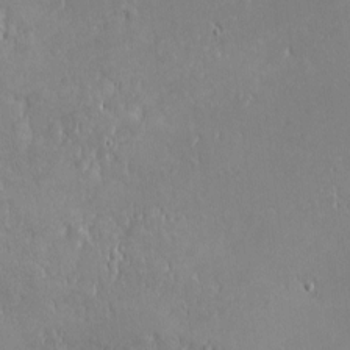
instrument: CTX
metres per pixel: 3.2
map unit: eHh
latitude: -2.2361
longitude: -81.0647
